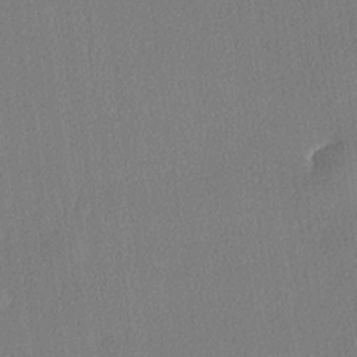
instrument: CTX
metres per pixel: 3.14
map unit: lHvf
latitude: 21.4805
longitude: 140.6896
